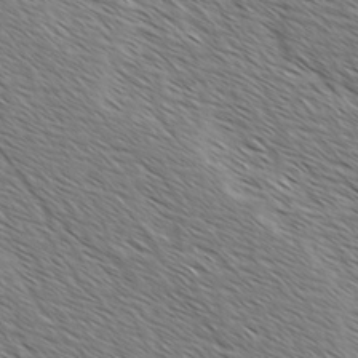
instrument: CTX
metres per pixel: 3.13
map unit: lAvf
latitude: -2.0472
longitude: -113.1592
